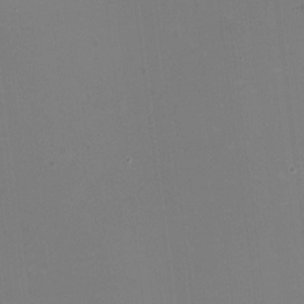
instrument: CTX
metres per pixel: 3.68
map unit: HNhu
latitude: -1.8801
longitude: -5.7261
